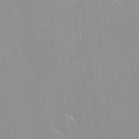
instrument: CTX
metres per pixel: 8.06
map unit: lHvf
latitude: -12.4062
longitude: -105.0081
